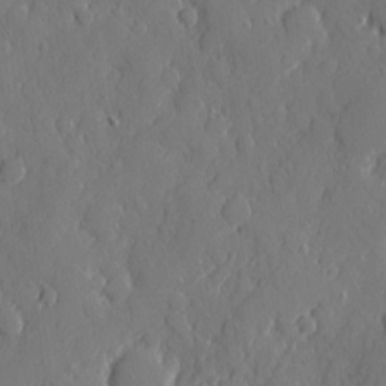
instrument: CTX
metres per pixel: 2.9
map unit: eHh
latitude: 6.0444
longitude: -75.2159
